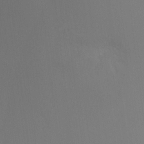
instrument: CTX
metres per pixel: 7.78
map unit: Ht
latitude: 2.9513
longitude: -27.8583
